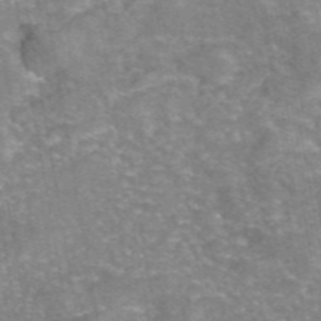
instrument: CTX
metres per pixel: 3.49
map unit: eAb
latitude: 46.5357
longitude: 102.8786
